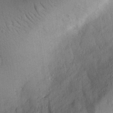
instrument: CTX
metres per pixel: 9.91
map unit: Aa
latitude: 29.2915
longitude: -144.0633
